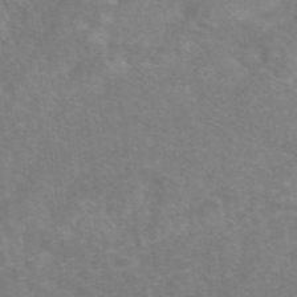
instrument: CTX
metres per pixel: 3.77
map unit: eAb
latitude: 47.6883
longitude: 115.2376
